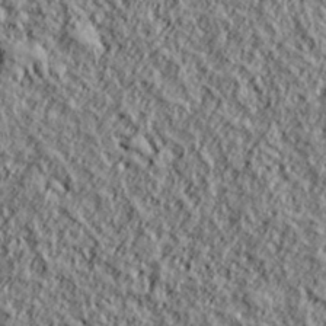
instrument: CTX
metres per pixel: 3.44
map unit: lHvf
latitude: 38.2711
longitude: -91.5938
